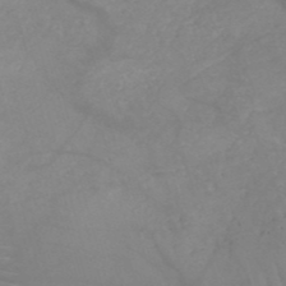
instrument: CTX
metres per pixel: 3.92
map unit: HNb
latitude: -50.1039
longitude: -46.6302
